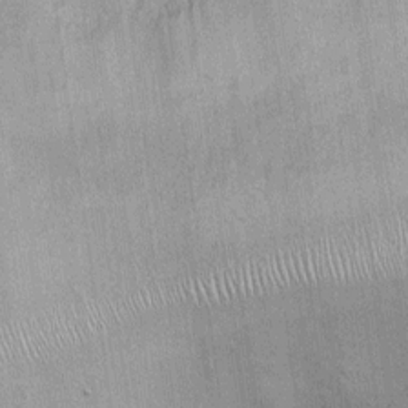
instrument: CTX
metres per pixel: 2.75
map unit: Ht
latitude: -3.4832
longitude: -13.8017
